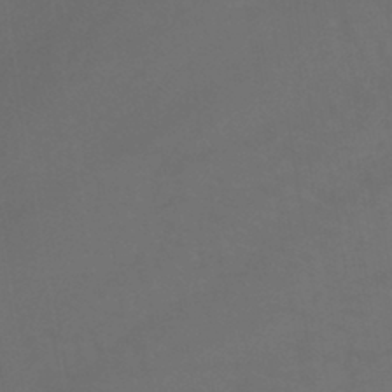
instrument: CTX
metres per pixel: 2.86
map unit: lHb
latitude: -43.1242
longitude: 65.6911
